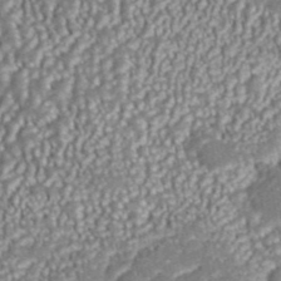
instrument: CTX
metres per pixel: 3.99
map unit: ANa
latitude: 43.6883
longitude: 36.2928
